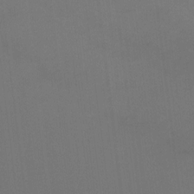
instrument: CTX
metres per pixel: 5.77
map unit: Ht
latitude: 1.3859
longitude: -33.7072
